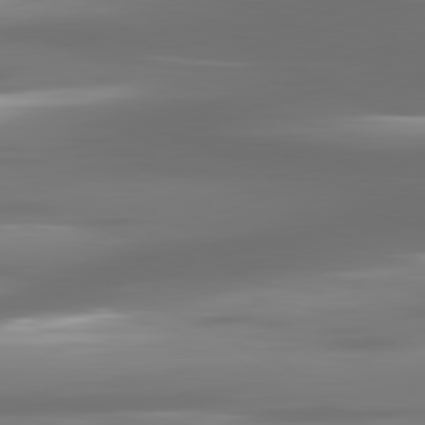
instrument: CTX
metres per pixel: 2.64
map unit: lApd
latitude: 81.1592
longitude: -138.5735
